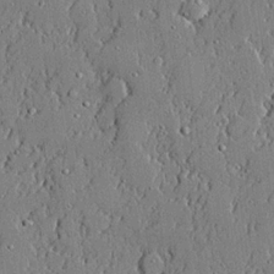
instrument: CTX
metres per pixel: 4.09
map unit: lHvf
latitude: 20.9703
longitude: 144.1228
